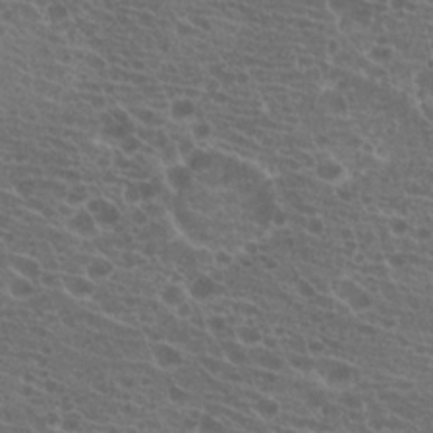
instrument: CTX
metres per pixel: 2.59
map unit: Hto
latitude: 19.9528
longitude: -40.3089
